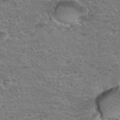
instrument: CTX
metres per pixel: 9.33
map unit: Hto
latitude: 35.0269
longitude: -46.6491
